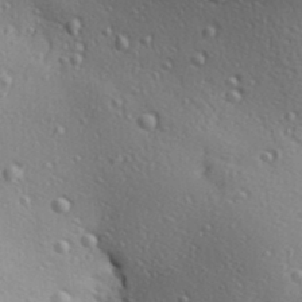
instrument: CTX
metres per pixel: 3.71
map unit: Aa
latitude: 29.4237
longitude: -139.1592
